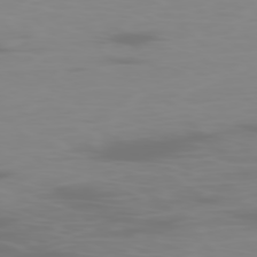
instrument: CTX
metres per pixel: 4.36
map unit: Ap
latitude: -79.0297
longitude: -70.3278
